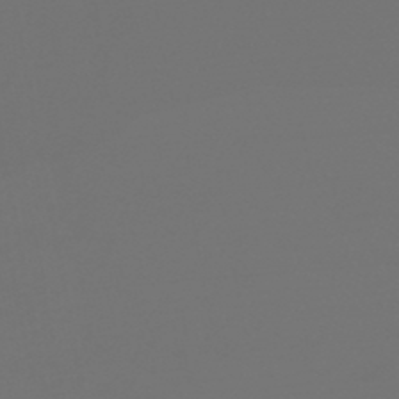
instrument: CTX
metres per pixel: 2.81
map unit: HNb
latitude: -47.3698
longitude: 55.7856
